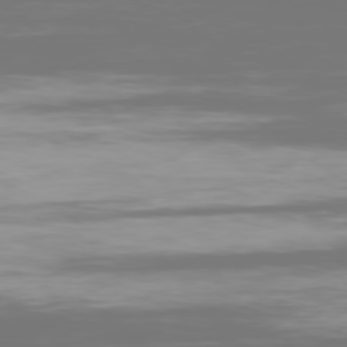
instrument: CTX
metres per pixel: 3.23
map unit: Ap
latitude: -79.3320
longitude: -60.3089
